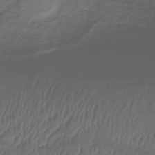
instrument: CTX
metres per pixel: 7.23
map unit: lHb
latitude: -39.7100
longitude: 75.0676
